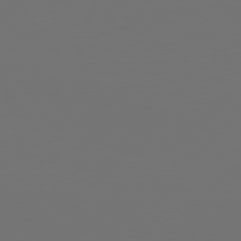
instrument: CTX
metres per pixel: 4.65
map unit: Hpe
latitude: 75.2537
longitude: -129.4804
